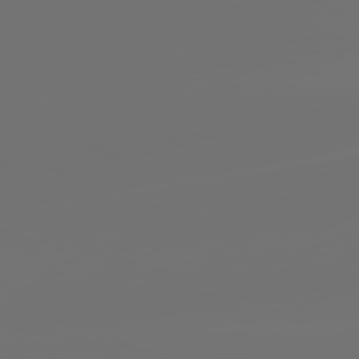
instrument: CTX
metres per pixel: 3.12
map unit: lApd
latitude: 82.0822
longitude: -153.5938
